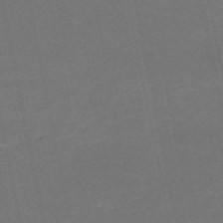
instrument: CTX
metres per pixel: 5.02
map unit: HNb
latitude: -50.3495
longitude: -48.4790
